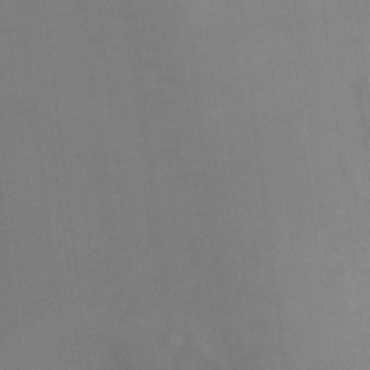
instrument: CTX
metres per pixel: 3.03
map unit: Ht
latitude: -3.3698
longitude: -28.3845
